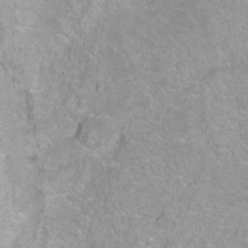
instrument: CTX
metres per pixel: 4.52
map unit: Ht
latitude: -9.1809
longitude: -36.3845
